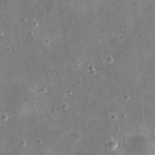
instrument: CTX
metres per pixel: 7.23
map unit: eHh
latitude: 21.3104
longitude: -66.3467
